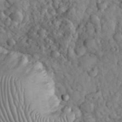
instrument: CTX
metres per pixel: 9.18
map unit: eHh
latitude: 32.3845
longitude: -65.7827
